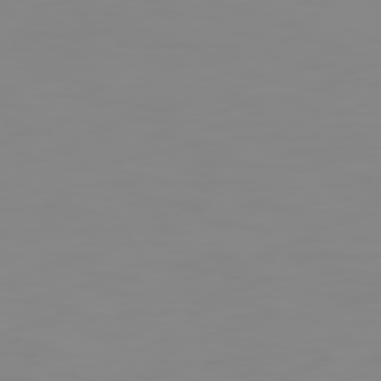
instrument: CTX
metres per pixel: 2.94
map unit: Hpe
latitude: 75.0270
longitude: -128.0444
